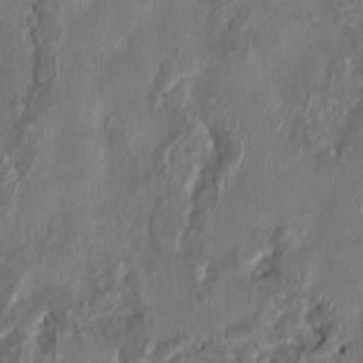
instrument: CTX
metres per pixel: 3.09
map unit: HNhu
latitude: 3.2915
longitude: -5.9528
